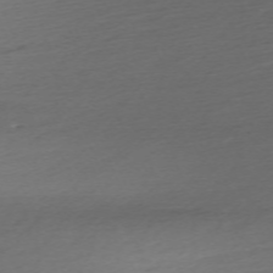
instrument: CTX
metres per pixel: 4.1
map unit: Nhu
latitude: -67.7855
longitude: 39.7856
